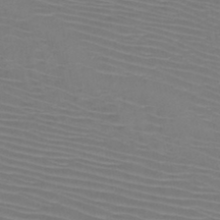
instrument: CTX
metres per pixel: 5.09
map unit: HNb
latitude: -46.8786
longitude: -42.5168
